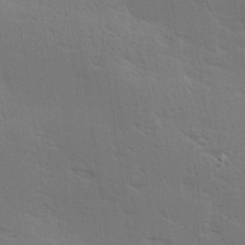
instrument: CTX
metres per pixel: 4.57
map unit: Hve
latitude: 26.9325
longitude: -94.1578
